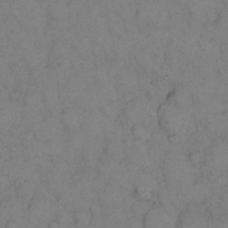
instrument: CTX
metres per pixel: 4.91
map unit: eHh
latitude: 13.2915
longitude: -63.2537
